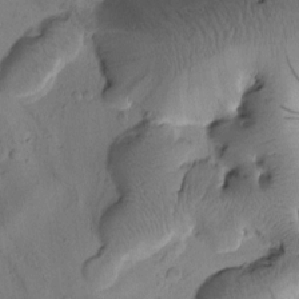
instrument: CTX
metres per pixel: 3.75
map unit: Htu
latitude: 0.8947
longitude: 175.8422
